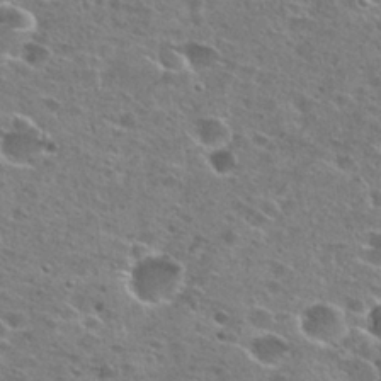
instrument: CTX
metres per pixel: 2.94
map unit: Hto
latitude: 26.4223
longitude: -47.5749
